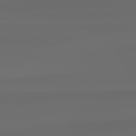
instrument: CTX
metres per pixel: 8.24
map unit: lApd
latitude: 82.7624
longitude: 175.8611
